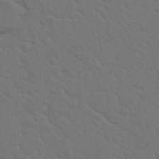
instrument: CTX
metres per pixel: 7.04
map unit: Hto
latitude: 18.6679
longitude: -33.9717
